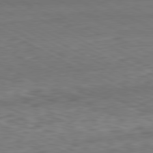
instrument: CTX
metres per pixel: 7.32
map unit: Ap
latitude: -81.3888
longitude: -63.0081
